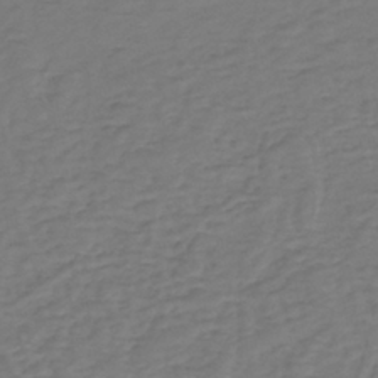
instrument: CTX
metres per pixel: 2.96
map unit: eHh
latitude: -39.6533
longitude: -27.9906
